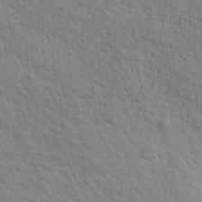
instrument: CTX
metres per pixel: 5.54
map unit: ANa
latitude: 41.6315
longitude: 29.4077
